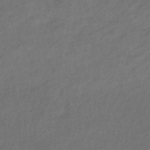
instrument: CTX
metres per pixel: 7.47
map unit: eHb
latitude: -42.8408
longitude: 84.7085
